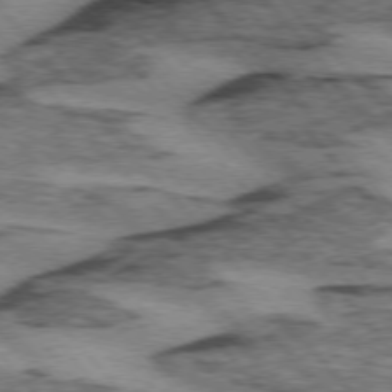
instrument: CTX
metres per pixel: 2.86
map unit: lApd
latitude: 74.8947
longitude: -78.1011
